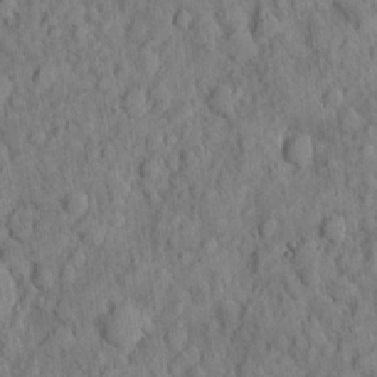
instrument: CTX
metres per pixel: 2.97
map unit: eHh
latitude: 7.3293
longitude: -75.6505
